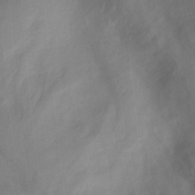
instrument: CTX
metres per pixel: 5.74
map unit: Ht
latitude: -4.2739
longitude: -62.8002
